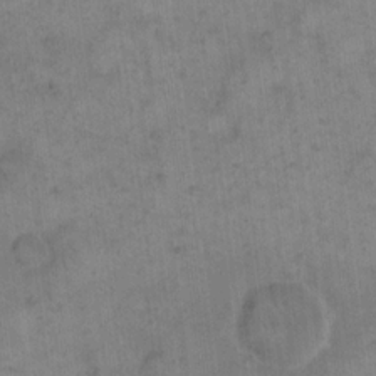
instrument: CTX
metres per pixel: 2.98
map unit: eHh
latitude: 15.1026
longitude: -67.0080
